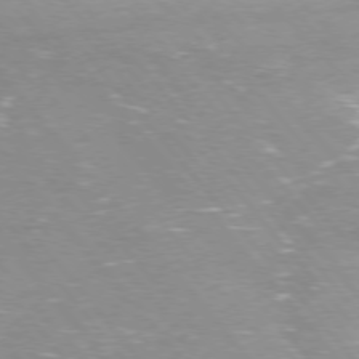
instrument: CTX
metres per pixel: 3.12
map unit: Ap
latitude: -76.9164
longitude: -72.1200
